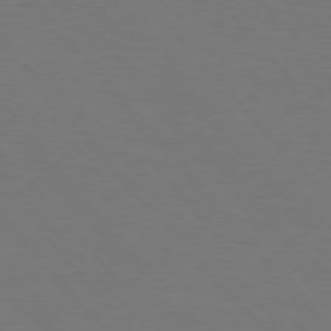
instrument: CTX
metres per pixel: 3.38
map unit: Hpe
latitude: 75.9339
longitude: -141.7449
